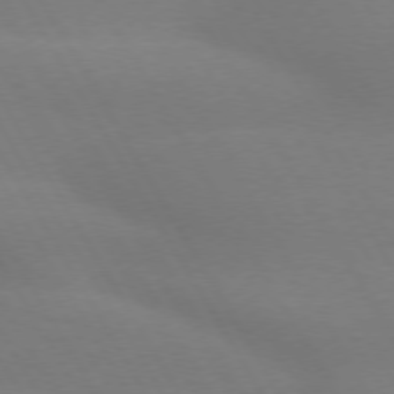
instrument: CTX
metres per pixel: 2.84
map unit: lApd
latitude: 73.8395
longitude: -48.4223
